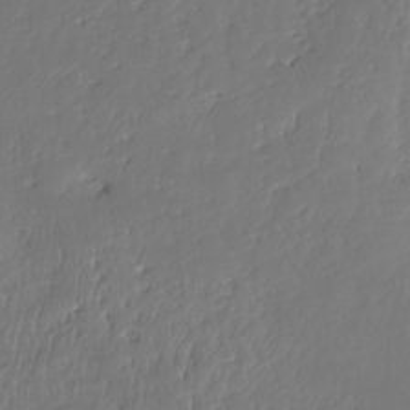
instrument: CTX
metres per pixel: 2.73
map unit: HNhu
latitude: -36.8408
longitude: 33.3321
